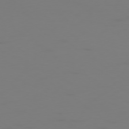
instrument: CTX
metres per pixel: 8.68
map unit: Ap
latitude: -78.5384
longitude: -79.5560
